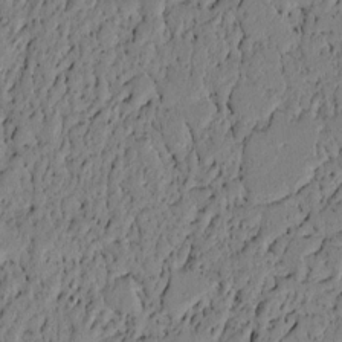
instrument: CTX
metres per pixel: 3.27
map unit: lAvf
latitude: 5.1025
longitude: 165.1620
